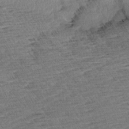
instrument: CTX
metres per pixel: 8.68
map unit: Aa
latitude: 6.7435
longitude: -137.0081
